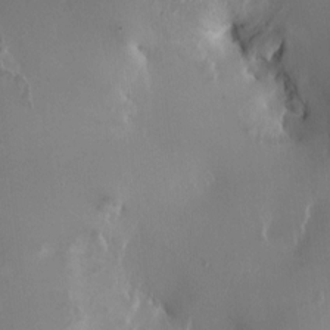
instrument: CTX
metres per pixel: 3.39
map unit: HNhu
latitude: 1.4237
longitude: -4.5357
